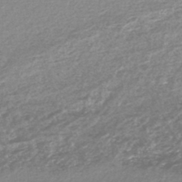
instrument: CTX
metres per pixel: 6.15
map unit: lHb
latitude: -44.1795
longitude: 69.2753
